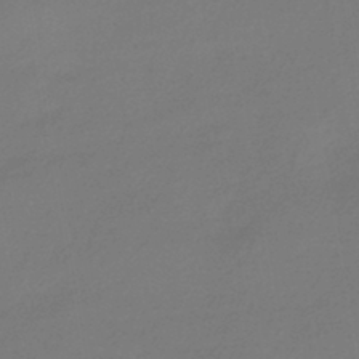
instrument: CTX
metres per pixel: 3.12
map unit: HNhu
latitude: -42.9919
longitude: 89.7477
